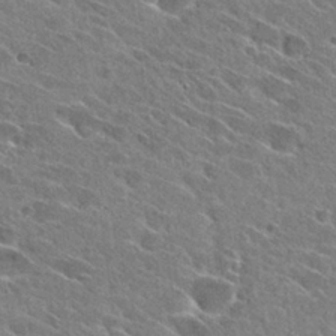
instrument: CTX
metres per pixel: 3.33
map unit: Hto
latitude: 28.8569
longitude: -43.1403
